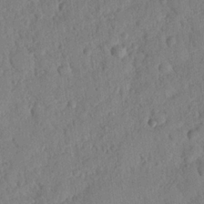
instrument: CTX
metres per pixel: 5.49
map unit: Nhu
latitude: 20.8569
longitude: -78.6680
